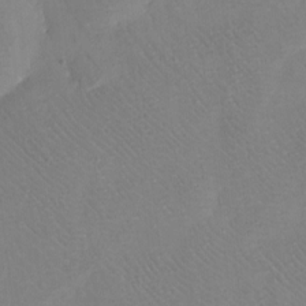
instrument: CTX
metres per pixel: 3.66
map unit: eHh
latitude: -8.1039
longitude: -68.6490
